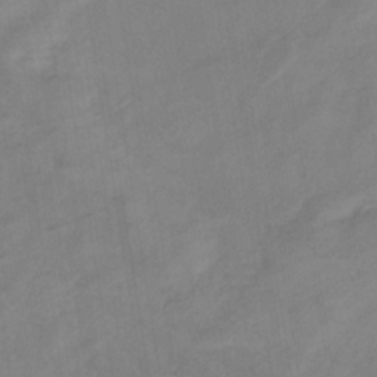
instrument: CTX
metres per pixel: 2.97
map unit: lHb
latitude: -35.3132
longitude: 72.1606
